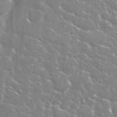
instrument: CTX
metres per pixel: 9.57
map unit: Nhu
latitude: 28.2333
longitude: -60.5734
